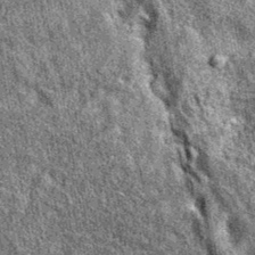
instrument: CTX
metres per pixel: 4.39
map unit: eAb
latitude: 37.5938
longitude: 105.5777
